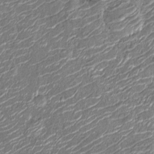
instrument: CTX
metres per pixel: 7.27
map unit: Nhu
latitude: -12.7085
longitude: -22.9703
